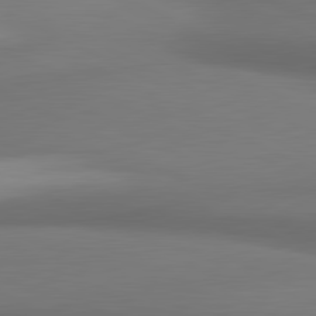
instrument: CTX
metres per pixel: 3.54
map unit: lApd
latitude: 81.4237
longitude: 173.5588
